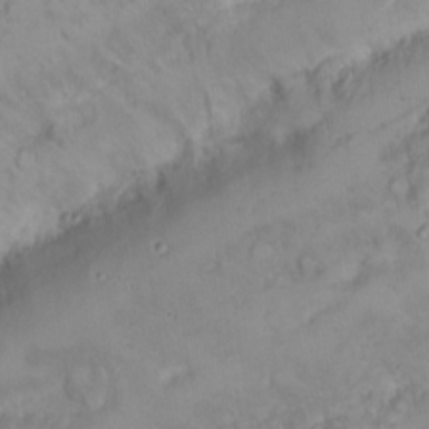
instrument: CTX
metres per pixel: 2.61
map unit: Nhu
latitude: 22.9325
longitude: -62.8569
